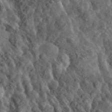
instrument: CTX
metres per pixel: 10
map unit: lHvf
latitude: 36.8191
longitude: -87.9150
